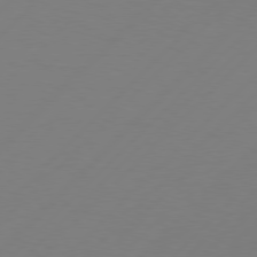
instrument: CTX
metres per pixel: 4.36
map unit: Hpe
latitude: 77.0836
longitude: -131.9151
